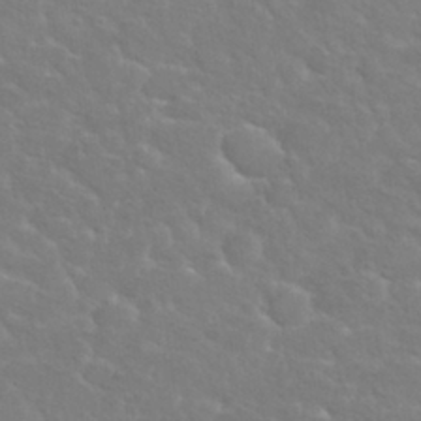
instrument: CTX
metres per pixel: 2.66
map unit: Nhu
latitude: 30.1011
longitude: -50.4034
